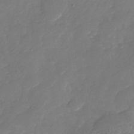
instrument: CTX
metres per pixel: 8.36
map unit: Nhu
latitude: -28.2173
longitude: -66.8758
